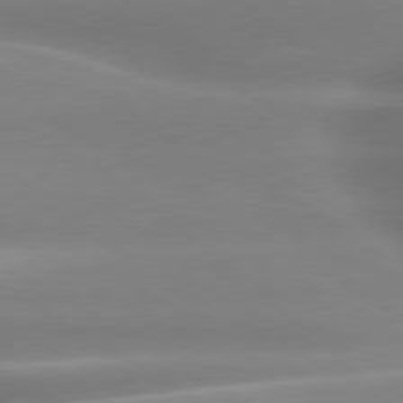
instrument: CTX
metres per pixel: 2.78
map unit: lApd
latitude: 80.1389
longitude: -137.9150
